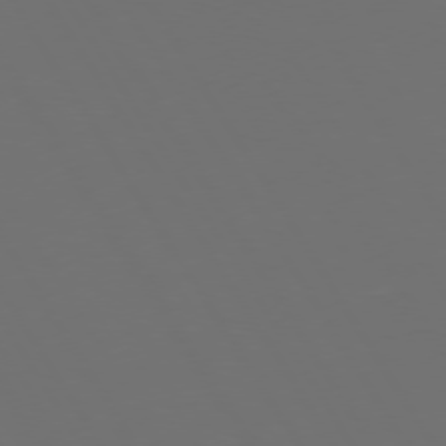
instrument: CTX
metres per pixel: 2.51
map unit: Hpe
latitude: 73.5183
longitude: -128.1767
